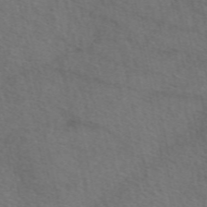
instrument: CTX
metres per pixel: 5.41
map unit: eAb
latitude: 51.1214
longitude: 110.9730
